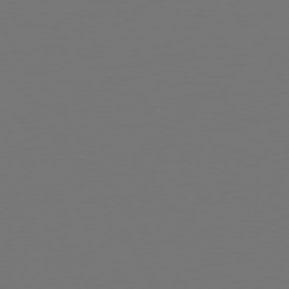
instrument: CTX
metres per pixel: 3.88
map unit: Hpe
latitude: 73.2537
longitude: -122.8380
